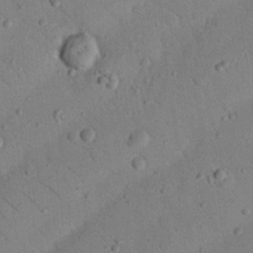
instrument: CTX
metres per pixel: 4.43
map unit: Nhu
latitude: 23.2537
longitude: -74.7813
